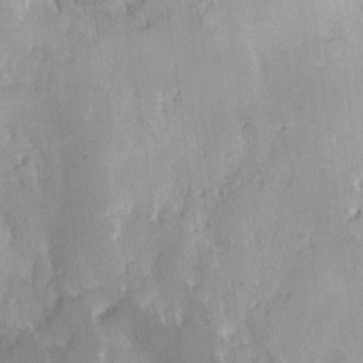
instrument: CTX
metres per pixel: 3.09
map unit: eHh
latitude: 13.1214
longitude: -71.8016
